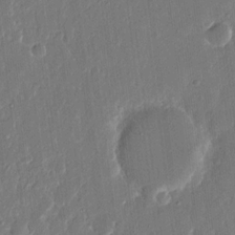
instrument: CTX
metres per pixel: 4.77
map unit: eHh
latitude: 15.0270
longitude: -69.3104
